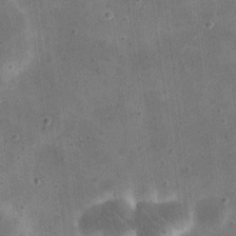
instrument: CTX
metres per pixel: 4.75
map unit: eHh
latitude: 20.7058
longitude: -66.2333
